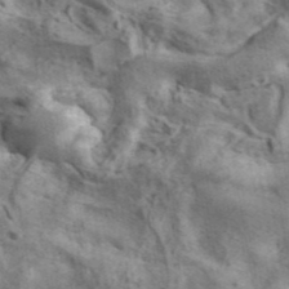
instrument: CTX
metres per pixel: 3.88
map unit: ANa
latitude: 41.4993
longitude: 16.2362
